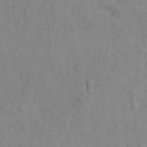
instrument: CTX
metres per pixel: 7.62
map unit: Hto
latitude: 6.9892
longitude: -60.3656
